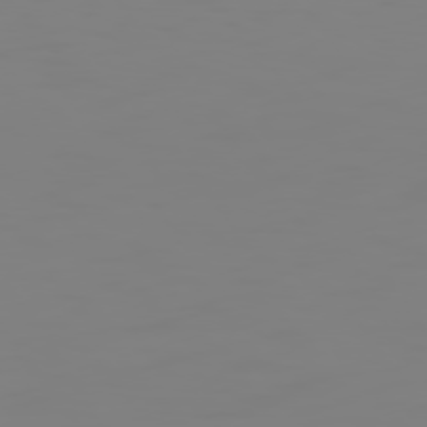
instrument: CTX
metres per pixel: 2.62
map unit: Hpe
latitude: 74.8758
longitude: -127.2726
